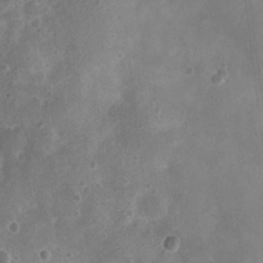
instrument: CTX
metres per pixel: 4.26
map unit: Nhu
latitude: 6.2900
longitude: -18.2144
